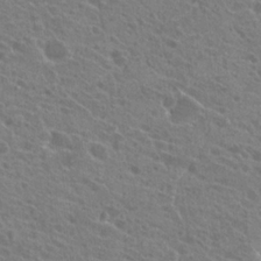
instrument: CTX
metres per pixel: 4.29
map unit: Hto
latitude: 22.9325
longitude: -38.8758
